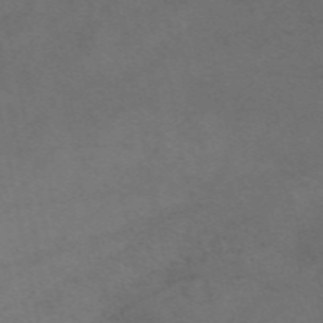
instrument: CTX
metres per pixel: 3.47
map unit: ANa
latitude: 52.2145
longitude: -71.4048
